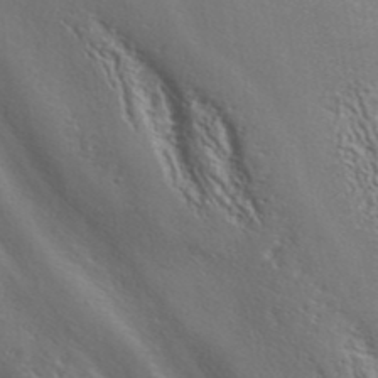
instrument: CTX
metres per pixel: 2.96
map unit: ANa
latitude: 42.1200
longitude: 50.8030
